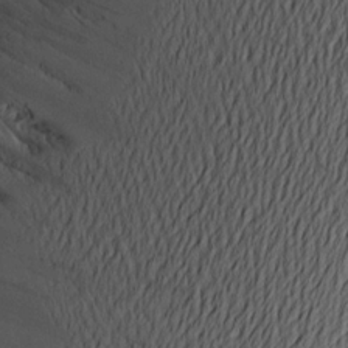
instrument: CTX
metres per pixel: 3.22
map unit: Aa
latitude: 20.9325
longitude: -144.7813
